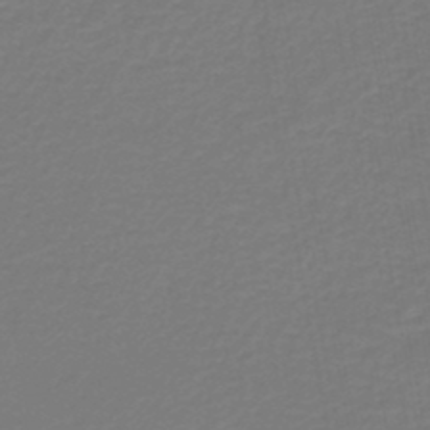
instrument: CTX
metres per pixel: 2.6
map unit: lHb
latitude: -46.1605
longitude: 62.8786
